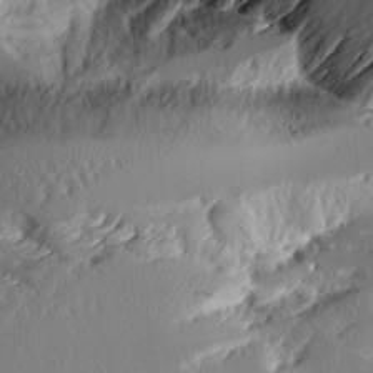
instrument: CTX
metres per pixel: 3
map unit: Aa
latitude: 11.6316
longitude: -126.5168
